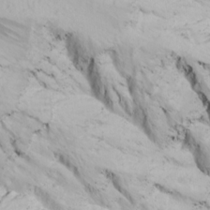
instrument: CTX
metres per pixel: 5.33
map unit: Ave
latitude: 20.9514
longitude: -137.9906
